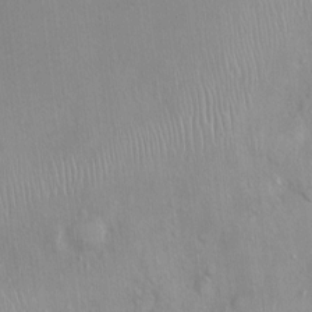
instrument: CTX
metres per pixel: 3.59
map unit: Nhu
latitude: 0.7246
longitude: -16.5356
